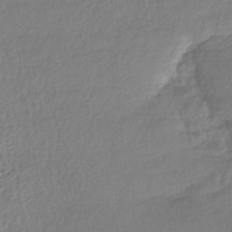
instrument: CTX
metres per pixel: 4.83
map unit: lHb
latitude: -40.0472
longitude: 70.6708
